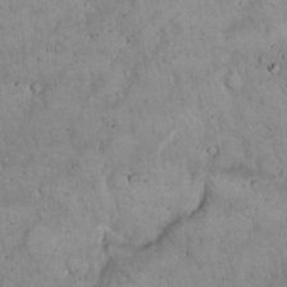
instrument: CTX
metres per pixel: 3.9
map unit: Hto
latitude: 17.0836
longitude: -59.8394
